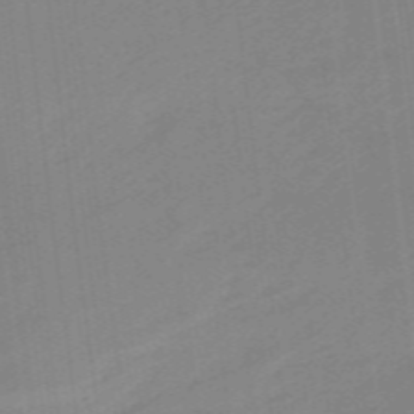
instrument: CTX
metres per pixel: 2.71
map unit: lHb
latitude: -48.3307
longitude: 83.9178
